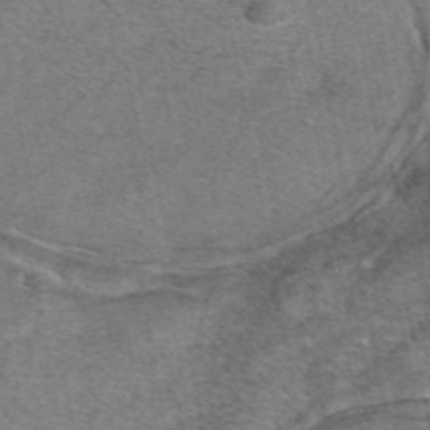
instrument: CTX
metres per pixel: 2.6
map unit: eAb
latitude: 47.8962
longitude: 103.1431
